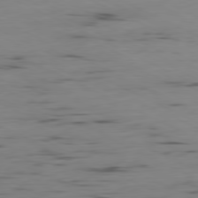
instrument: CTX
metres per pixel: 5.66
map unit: Ap
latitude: -80.8219
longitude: -94.0255
